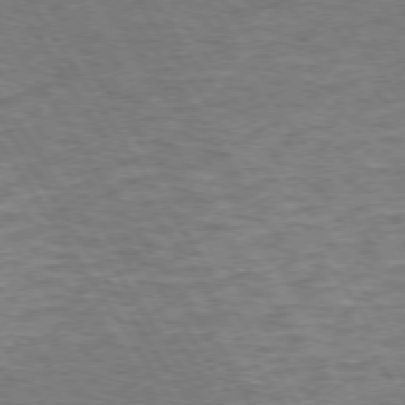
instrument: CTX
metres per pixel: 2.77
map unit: Hpe
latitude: 72.8002
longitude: -125.0080
